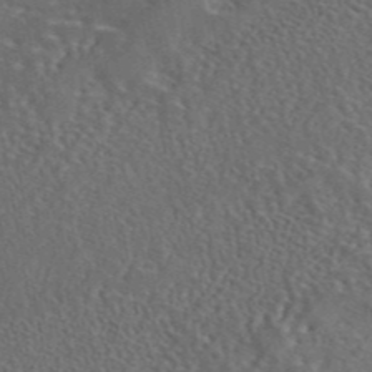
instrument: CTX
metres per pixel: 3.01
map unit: eAb
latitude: 43.5182
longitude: 111.2942
